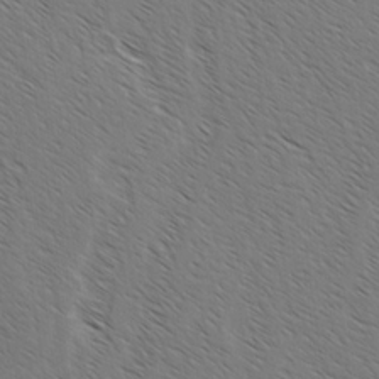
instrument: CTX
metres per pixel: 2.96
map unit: lAvf
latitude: -2.5762
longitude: -113.2915
